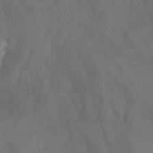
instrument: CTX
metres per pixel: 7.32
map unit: Htu
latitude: -7.5210
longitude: -47.6883
